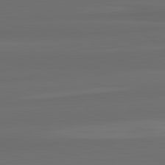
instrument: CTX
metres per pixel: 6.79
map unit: lApd
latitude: 82.1766
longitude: -172.1388
